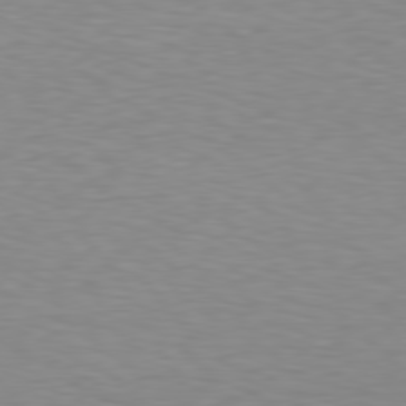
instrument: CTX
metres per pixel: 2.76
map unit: Hpe
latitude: 78.4034
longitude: -121.9528
